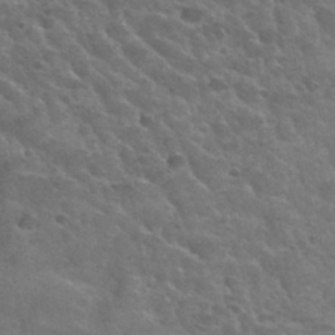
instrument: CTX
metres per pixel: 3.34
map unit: Hto
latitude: 34.0444
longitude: -50.3278
